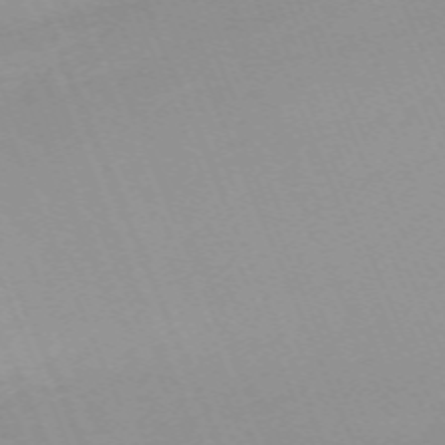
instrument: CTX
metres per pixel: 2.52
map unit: Nhu
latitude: -67.1998
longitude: 38.8219
